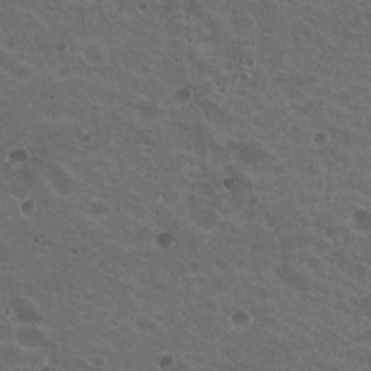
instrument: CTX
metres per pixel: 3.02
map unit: Nhu
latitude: 19.1214
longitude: -30.1011
